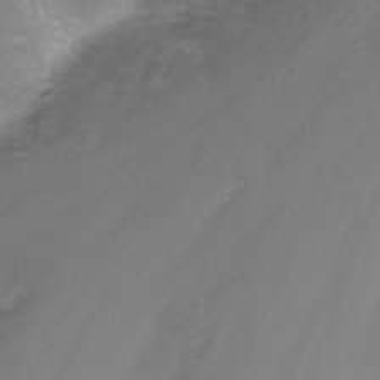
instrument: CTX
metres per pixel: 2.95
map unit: Nhu
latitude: -1.4266
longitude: -77.8016
